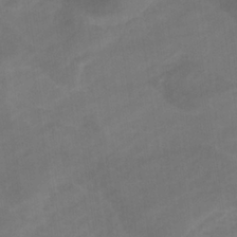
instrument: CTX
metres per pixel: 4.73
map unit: eHb
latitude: -33.0865
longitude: 72.5385
